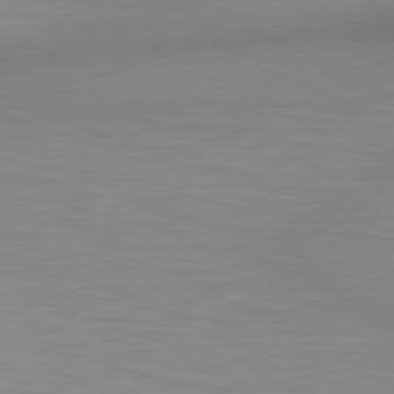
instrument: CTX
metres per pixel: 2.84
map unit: lApd
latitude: 80.4412
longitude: 131.8233
